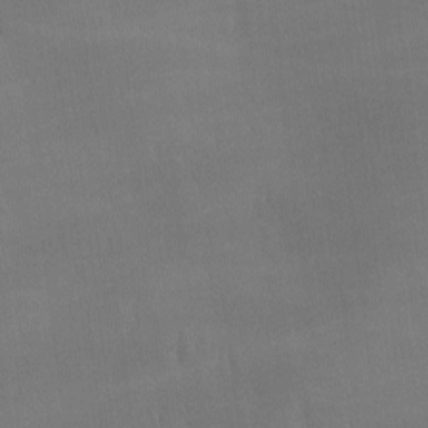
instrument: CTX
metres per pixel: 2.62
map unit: Ave
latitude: -6.6707
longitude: -122.1956
